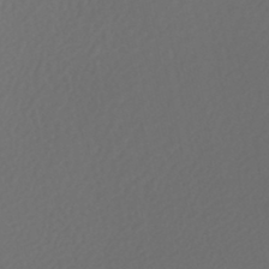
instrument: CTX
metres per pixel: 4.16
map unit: HNhu
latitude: -47.1242
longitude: 103.7289
